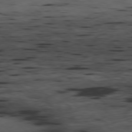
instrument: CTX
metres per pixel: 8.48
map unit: Hpe
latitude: -78.2928
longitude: -18.1955
